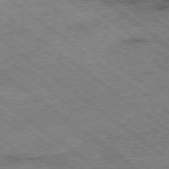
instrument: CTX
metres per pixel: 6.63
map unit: Ap
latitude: -79.1620
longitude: -50.9702
